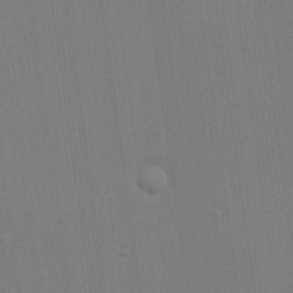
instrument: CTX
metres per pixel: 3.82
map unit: lHvf
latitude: 22.5924
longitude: 142.1227
